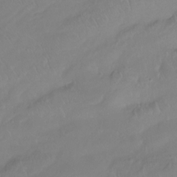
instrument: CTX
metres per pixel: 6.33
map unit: Htu
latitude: -16.1417
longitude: -46.4223
